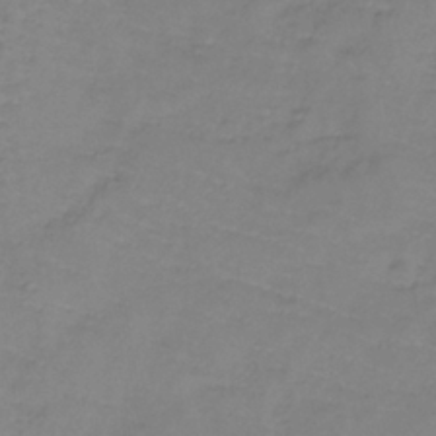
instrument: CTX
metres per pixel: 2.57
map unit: lHb
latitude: -38.4440
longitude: 72.2928
